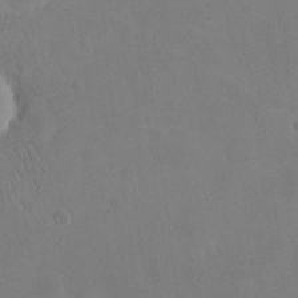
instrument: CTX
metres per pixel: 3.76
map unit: eHh
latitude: 24.1766
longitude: -65.9339
